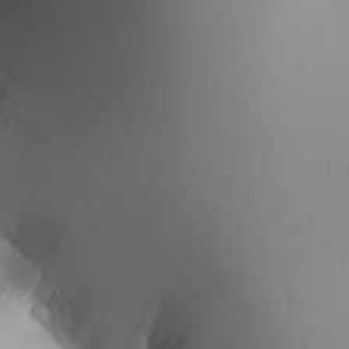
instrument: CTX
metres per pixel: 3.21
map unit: Aa
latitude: 25.1403
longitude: -136.6869
